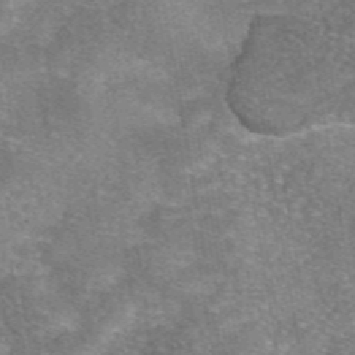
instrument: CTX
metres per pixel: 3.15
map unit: eAb
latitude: 46.5546
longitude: 102.6141
